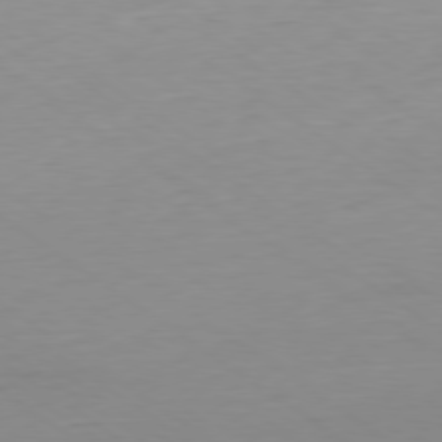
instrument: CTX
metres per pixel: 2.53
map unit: Ap
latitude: -79.4832
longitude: -55.3104
